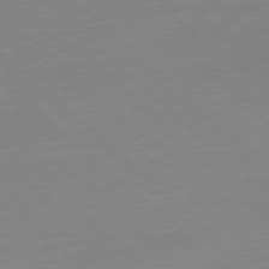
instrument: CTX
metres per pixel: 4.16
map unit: Hpe
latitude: -77.7478
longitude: 12.3306
